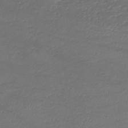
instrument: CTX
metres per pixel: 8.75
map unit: HNhu
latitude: -44.0283
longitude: 102.9542
